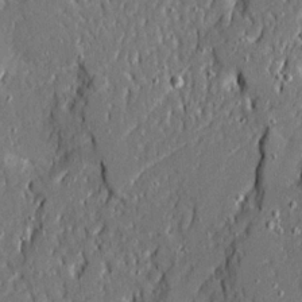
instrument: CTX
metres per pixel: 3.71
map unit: Ave
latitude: 19.9339
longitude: -128.1011
